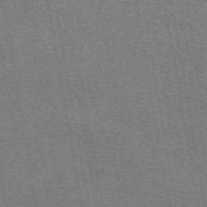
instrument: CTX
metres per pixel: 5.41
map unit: eAb
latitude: 50.5734
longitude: 105.5399
